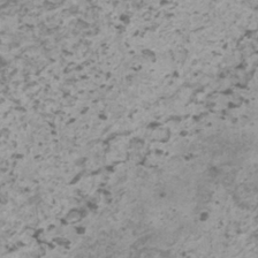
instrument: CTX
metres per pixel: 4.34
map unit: HNhu
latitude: -0.2551
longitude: 3.1053
